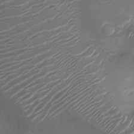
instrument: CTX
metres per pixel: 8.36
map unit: Ht
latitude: -10.1417
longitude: -19.3292
